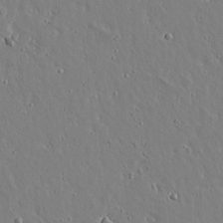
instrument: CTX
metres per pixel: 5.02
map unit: lAvf
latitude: 14.6113
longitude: -126.5168
